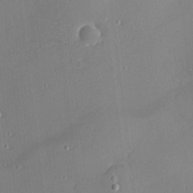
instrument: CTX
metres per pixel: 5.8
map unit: Nhu
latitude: 0.3845
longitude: -77.6505
